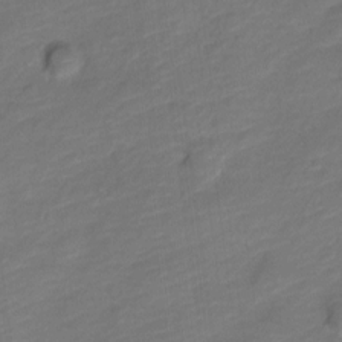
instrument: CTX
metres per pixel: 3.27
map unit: Nve
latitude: -17.9556
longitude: 109.1998
